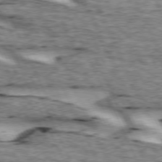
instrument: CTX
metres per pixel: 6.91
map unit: lApd
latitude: 73.3104
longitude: -54.5168
